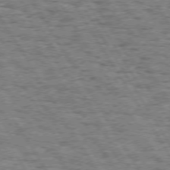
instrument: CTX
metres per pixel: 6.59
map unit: Hpe
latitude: 73.6694
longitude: -133.4238
